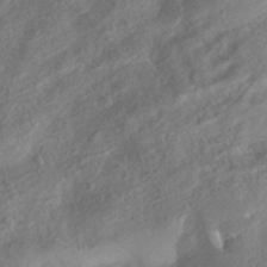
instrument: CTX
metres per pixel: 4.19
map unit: HNhu
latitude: -43.5210
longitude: 100.1983
